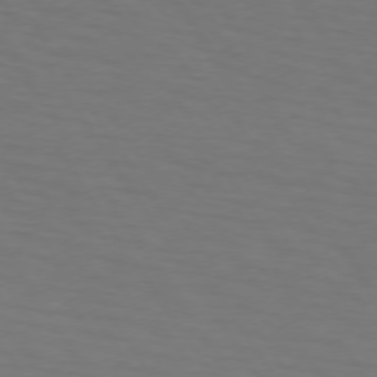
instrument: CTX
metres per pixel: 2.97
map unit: lApd
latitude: 73.3671
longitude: -75.6694
